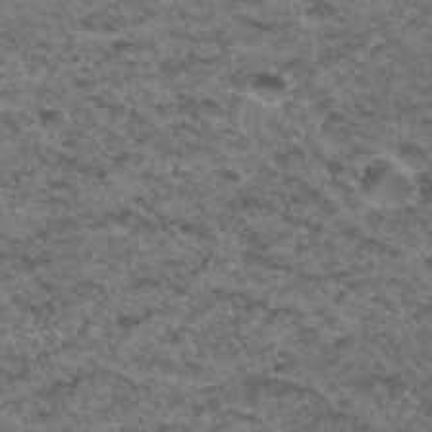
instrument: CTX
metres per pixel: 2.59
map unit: Hto
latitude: 33.2915
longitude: -48.2900
